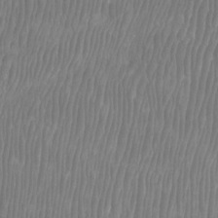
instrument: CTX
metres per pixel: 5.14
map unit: Htu
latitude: -8.1795
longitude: -75.7639
